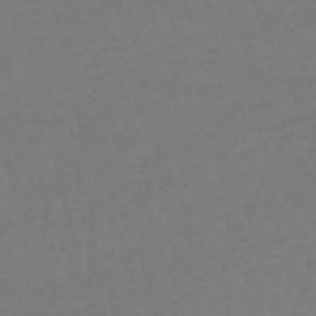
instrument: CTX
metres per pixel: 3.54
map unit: eHb
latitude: -48.8219
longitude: 85.7288
